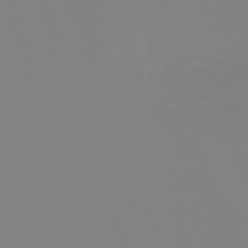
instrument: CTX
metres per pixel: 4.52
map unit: HNb
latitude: -45.8989
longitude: 56.0472
